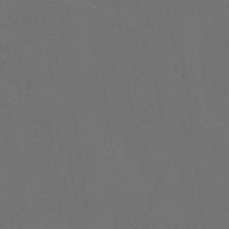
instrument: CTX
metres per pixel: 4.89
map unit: Hto
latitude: 4.4223
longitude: -32.7435
